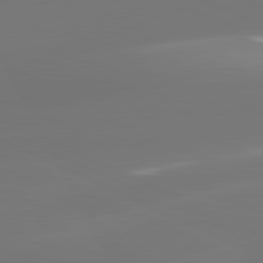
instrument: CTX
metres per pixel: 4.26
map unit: lApd
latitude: 81.5749
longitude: -164.8380
